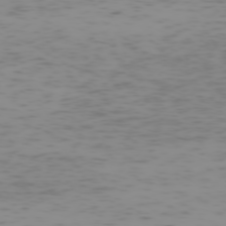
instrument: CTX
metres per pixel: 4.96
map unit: Hpe
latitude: -74.3118
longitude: 7.7099
